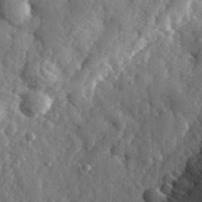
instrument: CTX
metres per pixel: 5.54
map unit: eHh
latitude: 33.9528
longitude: -80.2333
